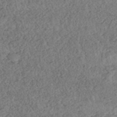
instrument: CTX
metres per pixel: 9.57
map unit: ANa
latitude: -43.5777
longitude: 108.6329
